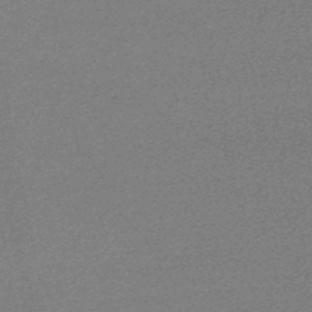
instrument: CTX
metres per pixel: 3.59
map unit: lHb
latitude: -47.0486
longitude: 72.1039
